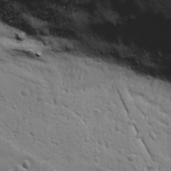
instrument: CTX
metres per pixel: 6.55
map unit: Ave
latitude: 18.5734
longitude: -132.8380
